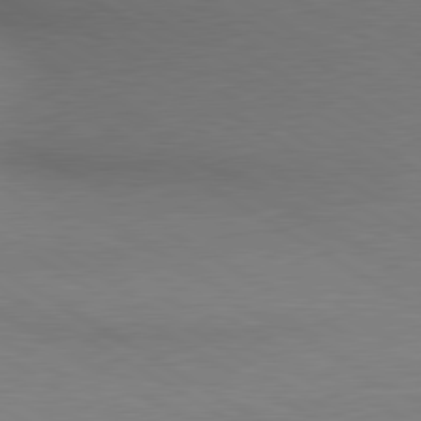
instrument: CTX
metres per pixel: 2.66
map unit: lApd
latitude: 80.1956
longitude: 126.0283
